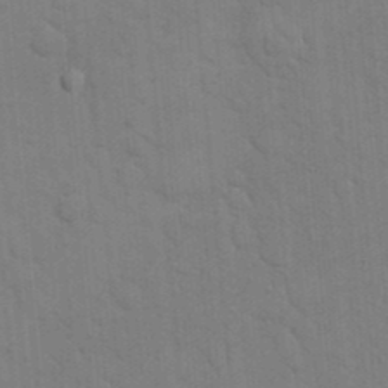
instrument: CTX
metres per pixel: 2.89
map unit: eHh
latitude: 18.8191
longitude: -64.0444
